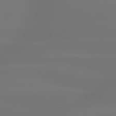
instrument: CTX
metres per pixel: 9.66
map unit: lApd
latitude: 79.9528
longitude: -137.3104
